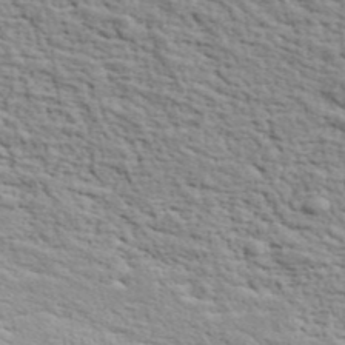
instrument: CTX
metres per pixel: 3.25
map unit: ANa
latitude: 41.2348
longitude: 29.6722
